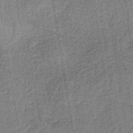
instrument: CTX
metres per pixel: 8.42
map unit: lHb
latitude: -38.8408
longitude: 60.5196
